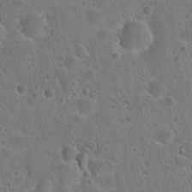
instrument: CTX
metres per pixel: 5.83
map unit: Hto
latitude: 22.4412
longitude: -48.6302
